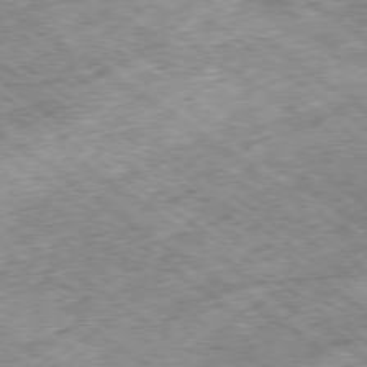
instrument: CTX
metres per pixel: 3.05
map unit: Hpe
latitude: -79.2754
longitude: 7.5588
